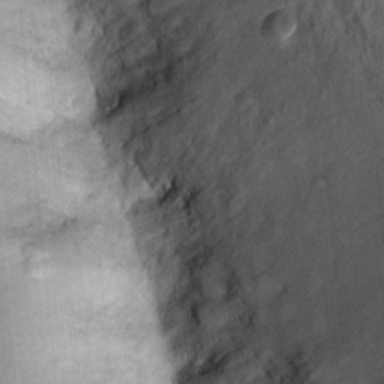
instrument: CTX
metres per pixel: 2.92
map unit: Ht
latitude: 11.1403
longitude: -37.8394
